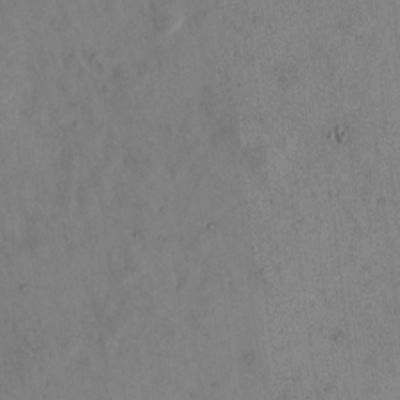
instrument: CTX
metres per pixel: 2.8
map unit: Hto
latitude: 12.1578
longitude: -61.1592
